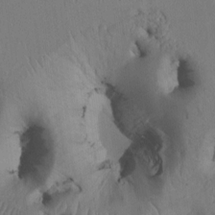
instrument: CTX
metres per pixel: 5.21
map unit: Htu
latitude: 3.2537
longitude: 147.7288
